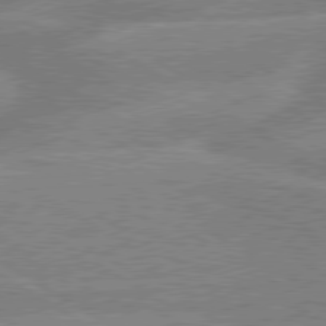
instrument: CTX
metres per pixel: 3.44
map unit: lApd
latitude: 79.5938
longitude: -131.9906
